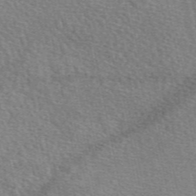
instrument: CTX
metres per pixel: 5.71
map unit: eAb
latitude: 49.5560
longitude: 113.8234
